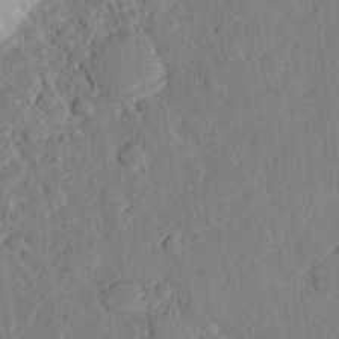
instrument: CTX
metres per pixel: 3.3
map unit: eHh
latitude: 26.1389
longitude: -81.4615
